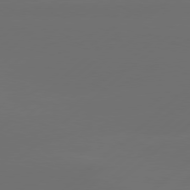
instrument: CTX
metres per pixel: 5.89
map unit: Hpe
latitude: 78.4223
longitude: -132.3845
